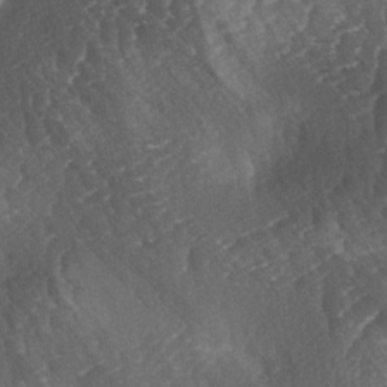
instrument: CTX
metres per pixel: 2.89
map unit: lAa
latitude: -3.8422
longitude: -127.2159
